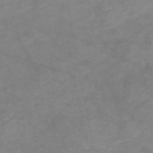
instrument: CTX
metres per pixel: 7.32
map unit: HNb
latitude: -48.9542
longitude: -39.0269
